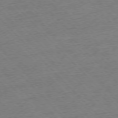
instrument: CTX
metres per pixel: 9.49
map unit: Ap
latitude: -77.2754
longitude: -95.0081
